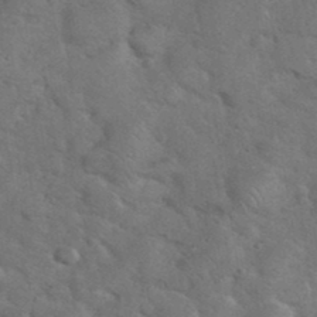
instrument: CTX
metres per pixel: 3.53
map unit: eHh
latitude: 37.7828
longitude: -65.7450
